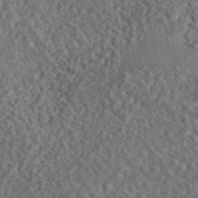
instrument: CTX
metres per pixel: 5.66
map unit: eAb
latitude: 43.5560
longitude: 116.4440
